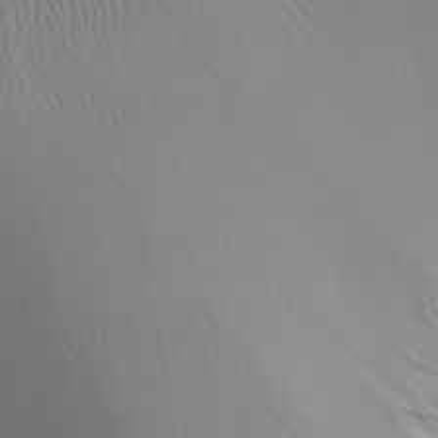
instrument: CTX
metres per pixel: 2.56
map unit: Aa
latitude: 27.5938
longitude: -146.1389
